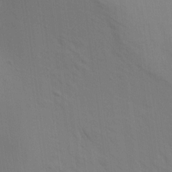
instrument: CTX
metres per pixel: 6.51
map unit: Aa
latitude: 16.8191
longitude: -147.8584
